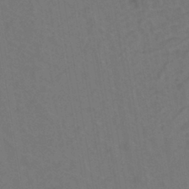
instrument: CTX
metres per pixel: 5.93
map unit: eHh
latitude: -42.5384
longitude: -31.8773
